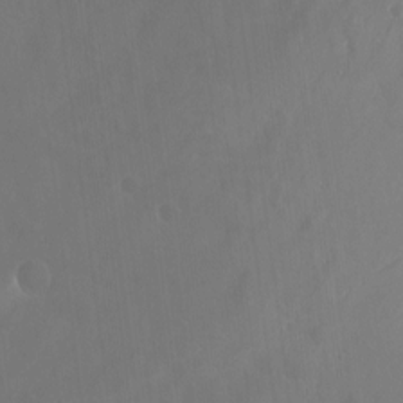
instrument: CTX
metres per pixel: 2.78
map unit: Ht
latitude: -4.4251
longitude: -60.6112
